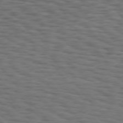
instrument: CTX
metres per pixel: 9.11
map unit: Hpe
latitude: 74.9514
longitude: -134.5545
